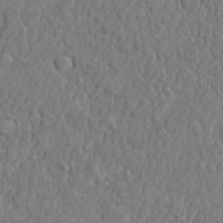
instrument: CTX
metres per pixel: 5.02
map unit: lHvf
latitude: 22.5357
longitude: 142.6140
